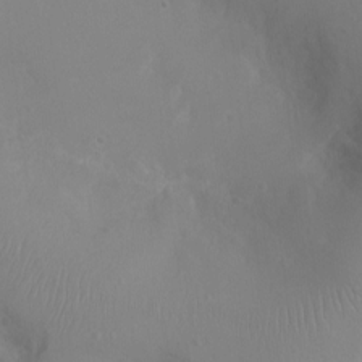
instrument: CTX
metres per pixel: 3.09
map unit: Ht
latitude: -2.3873
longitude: -16.1767
